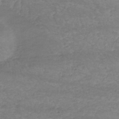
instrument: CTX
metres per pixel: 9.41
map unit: lHb
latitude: -34.2739
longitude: 71.3132
